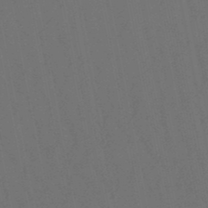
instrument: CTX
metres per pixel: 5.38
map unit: lHb
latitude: -47.9745
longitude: 80.4251
